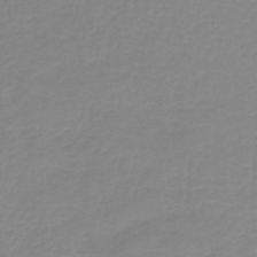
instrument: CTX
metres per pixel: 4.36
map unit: HNb
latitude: -44.8408
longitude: 53.5399
